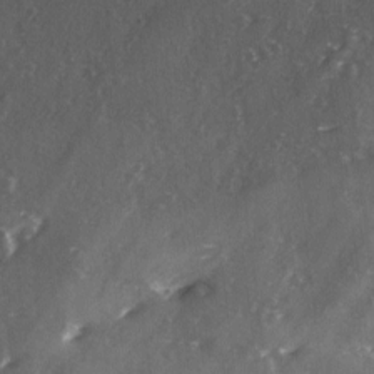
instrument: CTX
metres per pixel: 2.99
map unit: Ave
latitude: 0.1200
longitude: -112.7624
